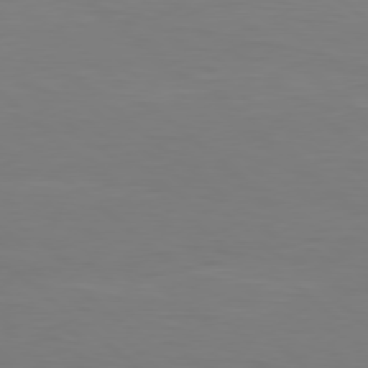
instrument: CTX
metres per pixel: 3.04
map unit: Hpe
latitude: 78.1578
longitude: -172.6679
